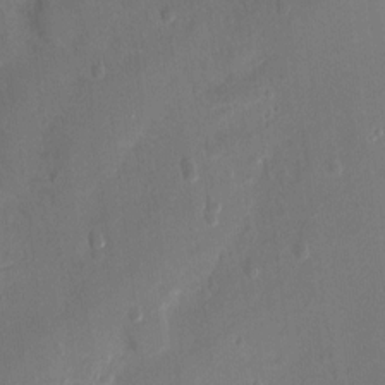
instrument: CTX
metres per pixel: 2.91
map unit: Hto
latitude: -12.8597
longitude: -39.1403
